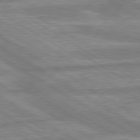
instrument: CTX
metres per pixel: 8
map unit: lApd
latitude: 80.0444
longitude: -167.7260
